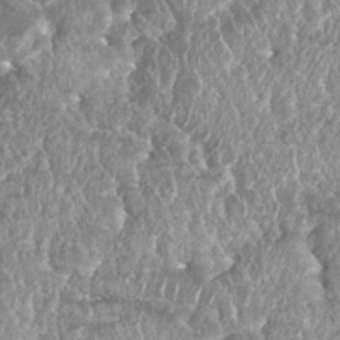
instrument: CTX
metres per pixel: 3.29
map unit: Nhu
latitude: 25.5749
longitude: -61.0647
